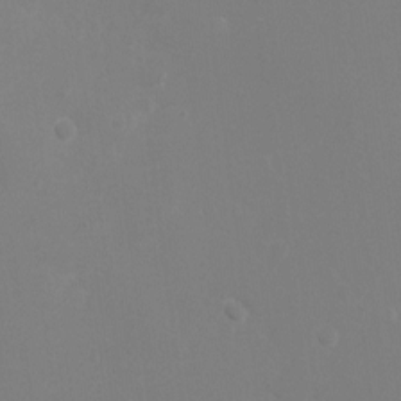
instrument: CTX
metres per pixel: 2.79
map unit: Ht
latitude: -5.8233
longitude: -25.1970
